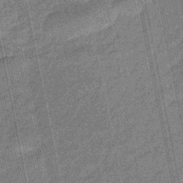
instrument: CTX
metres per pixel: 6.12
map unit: eHb
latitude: -43.9178
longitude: 87.1998
